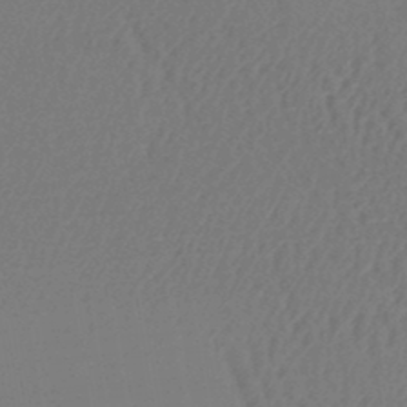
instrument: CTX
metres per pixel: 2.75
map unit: lHb
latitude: -45.1809
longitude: 71.9367
